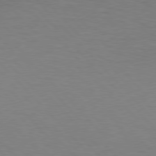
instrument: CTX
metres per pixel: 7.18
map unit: lApd
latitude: 77.1592
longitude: -59.1025
